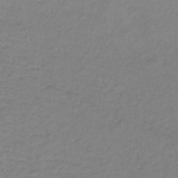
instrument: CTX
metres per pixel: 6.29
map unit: lHb
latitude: -34.8597
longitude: 70.2173
